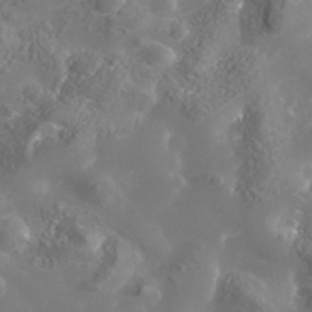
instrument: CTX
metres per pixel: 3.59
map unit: Nhe
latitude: -37.1053
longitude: -90.9514
